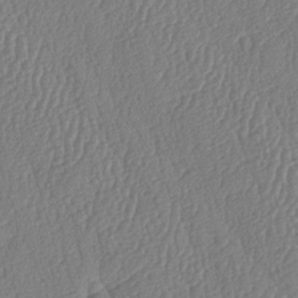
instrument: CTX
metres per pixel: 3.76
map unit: lAa
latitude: -8.5385
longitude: -128.9891
